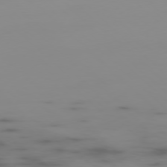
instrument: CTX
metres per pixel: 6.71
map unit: Ap
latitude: -77.5399
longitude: -63.1970
